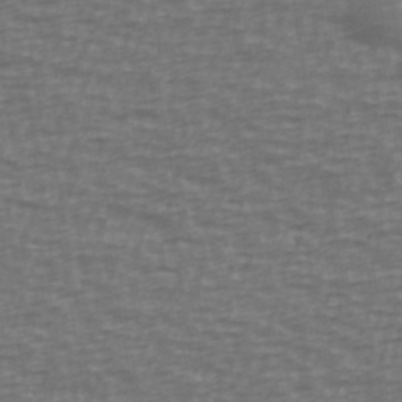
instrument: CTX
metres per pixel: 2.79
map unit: Ave
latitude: 39.1403
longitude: -113.4804
